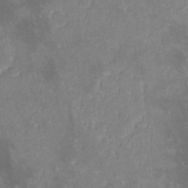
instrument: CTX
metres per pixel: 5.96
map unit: lHvf
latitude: -13.7856
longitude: -102.4979
